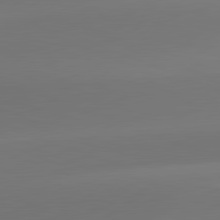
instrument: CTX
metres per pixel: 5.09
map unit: lApd
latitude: 81.6694
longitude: -162.4601
